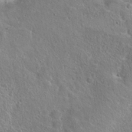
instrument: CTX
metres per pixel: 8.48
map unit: Hto
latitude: 23.6694
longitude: -48.8191
